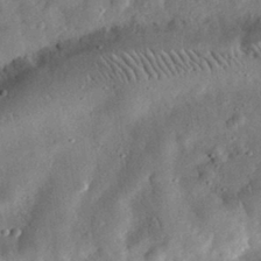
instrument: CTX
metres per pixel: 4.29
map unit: eHh
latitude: 31.6883
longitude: -77.0836
